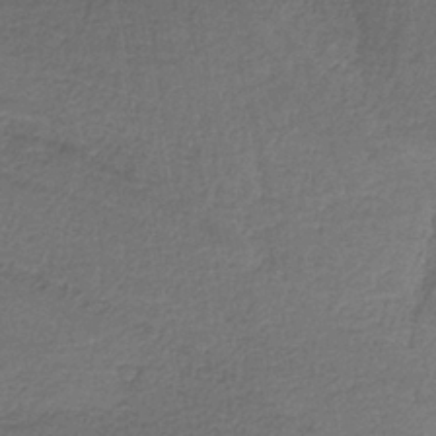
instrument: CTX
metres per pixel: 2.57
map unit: HNb
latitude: -35.2565
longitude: 59.5777
